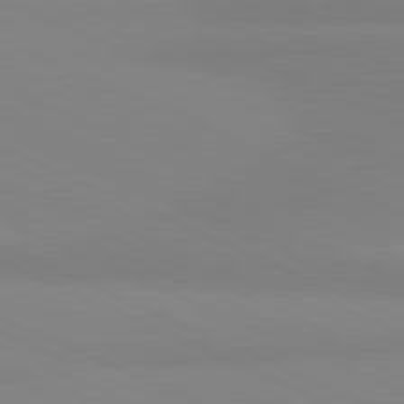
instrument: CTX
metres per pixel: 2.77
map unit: lApd
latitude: 81.5938
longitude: 178.1983
